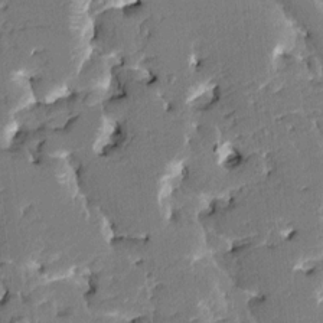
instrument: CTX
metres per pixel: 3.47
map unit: HNhu
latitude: 6.3845
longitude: -5.5371
